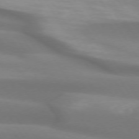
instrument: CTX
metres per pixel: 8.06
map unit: lApd
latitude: 74.1578
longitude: -50.2333
